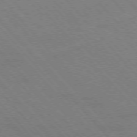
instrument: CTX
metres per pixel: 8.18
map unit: Hpe
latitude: -76.6330
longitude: -13.0270
